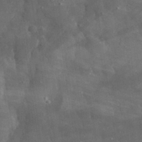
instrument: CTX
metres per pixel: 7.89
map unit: eHh
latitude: 31.4616
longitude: -70.4790
